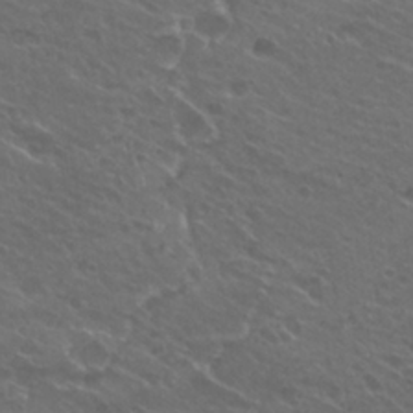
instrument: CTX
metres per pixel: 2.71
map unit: Hto
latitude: 25.6127
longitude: -39.8772
